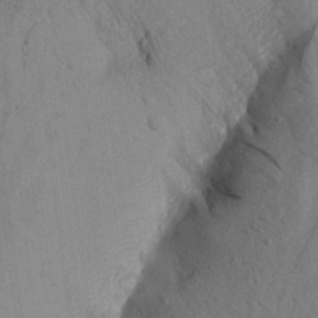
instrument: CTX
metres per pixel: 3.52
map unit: Aa
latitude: 16.5546
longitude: -145.9339
